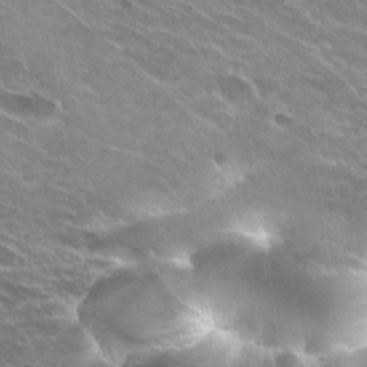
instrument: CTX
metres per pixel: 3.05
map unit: Hto
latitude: 29.9150
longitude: -42.6491
